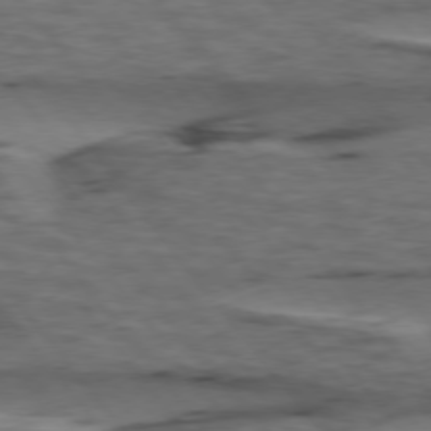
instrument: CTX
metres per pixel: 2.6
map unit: lApd
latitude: 75.9717
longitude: -70.7246
